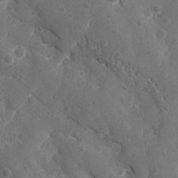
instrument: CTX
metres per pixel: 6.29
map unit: Ave
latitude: -10.4062
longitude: -119.3104
